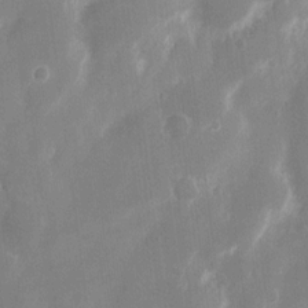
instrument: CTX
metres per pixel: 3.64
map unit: eHh
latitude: 13.1214
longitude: -71.8583
